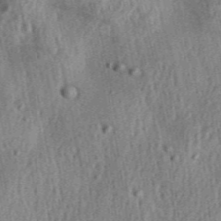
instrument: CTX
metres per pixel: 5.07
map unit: Aa
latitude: 30.4223
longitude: -137.2159
